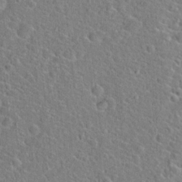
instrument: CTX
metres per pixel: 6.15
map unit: Hto
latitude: 21.1781
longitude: -45.1781
